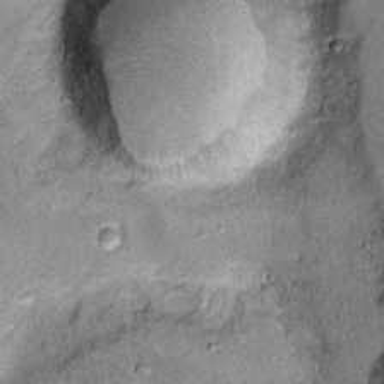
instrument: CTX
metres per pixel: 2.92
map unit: Hto
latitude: 11.8961
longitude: -36.8947
